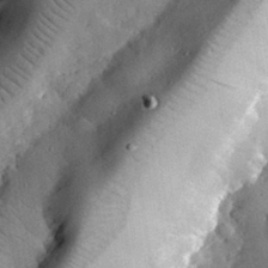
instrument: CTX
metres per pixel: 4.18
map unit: lHvf
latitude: 33.2537
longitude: -83.6693
